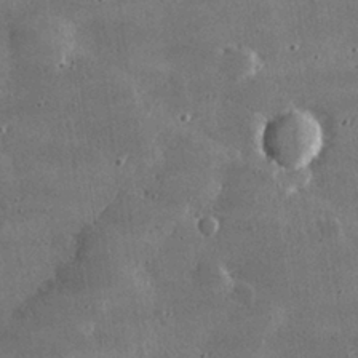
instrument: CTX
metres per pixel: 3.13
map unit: lHvf
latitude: 30.7436
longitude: -93.5560
